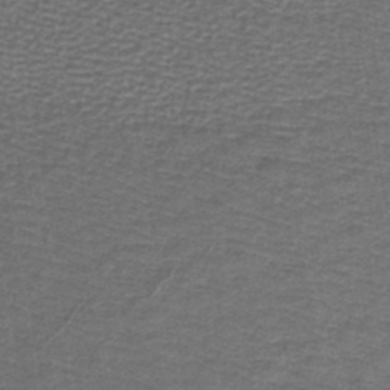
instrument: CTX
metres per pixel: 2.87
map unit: lHb
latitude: -40.2739
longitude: 62.2172
